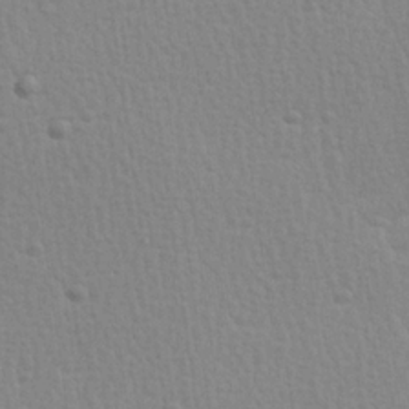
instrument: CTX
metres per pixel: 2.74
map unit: Hve
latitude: 25.7449
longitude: -93.8583
